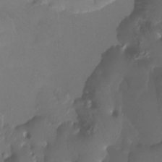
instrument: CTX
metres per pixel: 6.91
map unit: Htu
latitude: -13.1620
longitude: -46.7624
